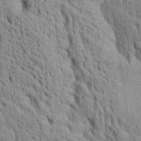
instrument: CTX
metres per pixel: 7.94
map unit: Htu
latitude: -4.1983
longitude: 152.6329
